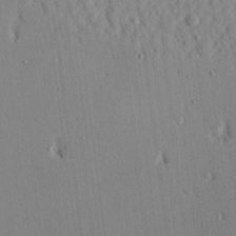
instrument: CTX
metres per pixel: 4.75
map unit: Aa
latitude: 21.3482
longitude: -142.8191
